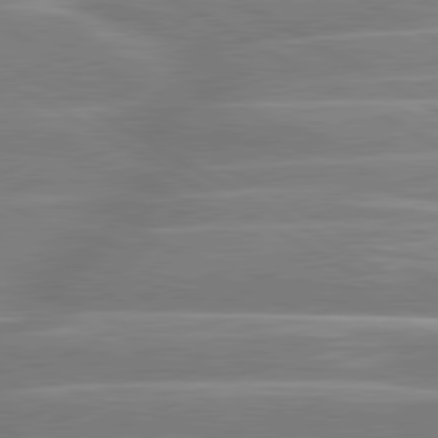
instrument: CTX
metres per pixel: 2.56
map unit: lApd
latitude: 80.6301
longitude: -128.1767
